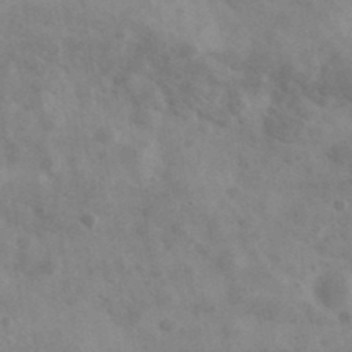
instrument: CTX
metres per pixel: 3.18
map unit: Ave
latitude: 38.7435
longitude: -107.1970
